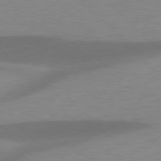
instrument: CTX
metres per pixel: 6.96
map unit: lApd
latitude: 77.6505
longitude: -59.5938
